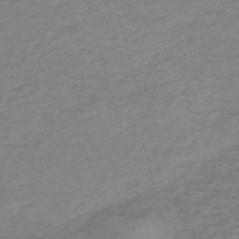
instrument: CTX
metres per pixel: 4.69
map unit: HNb
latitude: -54.7463
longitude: -43.2348
